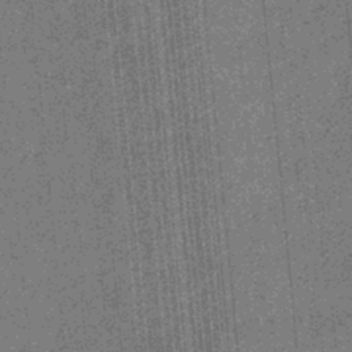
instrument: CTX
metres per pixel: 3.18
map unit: eHb
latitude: -31.8800
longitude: 73.7855
